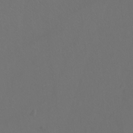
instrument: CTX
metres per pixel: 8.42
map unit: Hto
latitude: -9.9745
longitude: -36.9325
